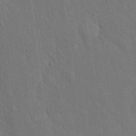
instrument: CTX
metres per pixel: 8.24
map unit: Hto
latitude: 15.7072
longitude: -57.7827
